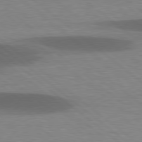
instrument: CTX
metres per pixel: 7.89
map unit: lApd
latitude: 78.7624
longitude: -48.0822
